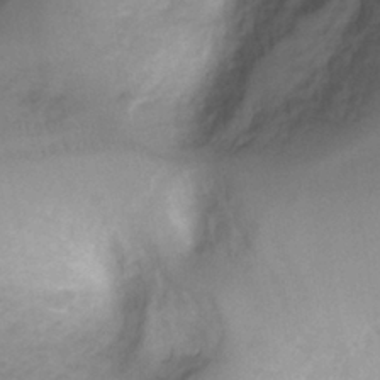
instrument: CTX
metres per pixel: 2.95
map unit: Ht
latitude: 3.9339
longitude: -29.6316
